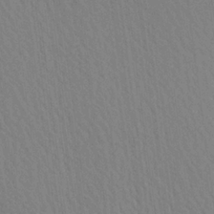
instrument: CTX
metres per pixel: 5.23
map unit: Aa
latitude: 24.7435
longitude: -133.3293
